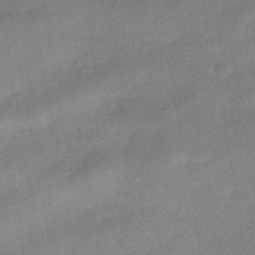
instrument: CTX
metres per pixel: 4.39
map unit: HNhu
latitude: -39.6533
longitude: 95.2942
